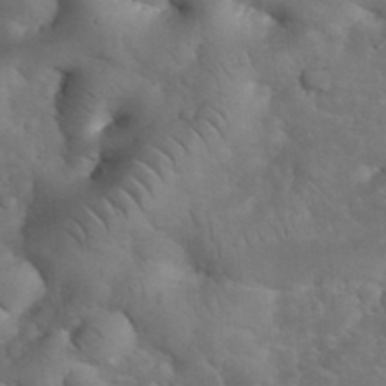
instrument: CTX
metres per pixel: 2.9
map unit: eHh
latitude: 33.7072
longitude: -66.8002
